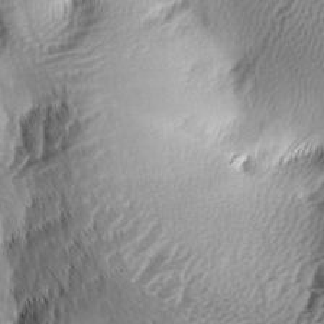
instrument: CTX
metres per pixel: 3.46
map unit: lAa
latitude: -5.2376
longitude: -122.8947
